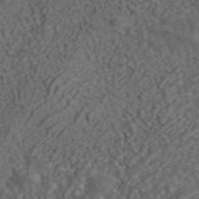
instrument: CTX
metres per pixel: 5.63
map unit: ANa
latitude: 44.6302
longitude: 38.7463
